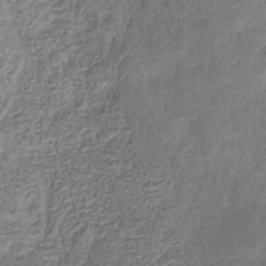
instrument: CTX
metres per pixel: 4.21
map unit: eHb
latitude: -33.2754
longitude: 76.1606
